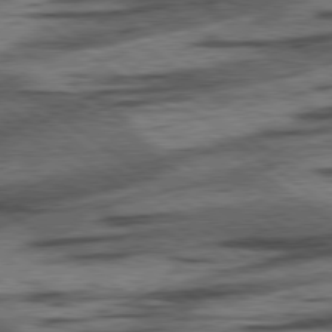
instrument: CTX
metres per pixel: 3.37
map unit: lApd
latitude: 78.4601
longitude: -53.2348
